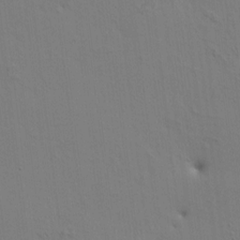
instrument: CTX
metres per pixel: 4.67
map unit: HNhu
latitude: 10.7813
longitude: 23.4644
